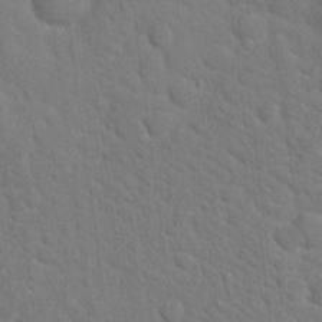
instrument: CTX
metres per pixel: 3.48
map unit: Hto
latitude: 18.7435
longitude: -35.2159
